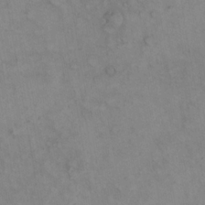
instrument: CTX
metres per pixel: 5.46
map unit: eHh
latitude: 22.7057
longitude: -62.1767
